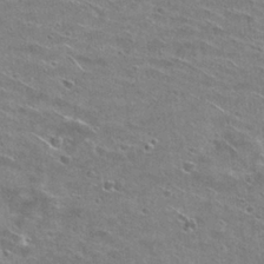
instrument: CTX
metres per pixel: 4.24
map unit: Hto
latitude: 26.1956
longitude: -42.8947
